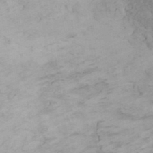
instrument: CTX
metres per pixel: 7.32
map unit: ANa
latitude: 40.0444
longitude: 19.1242
